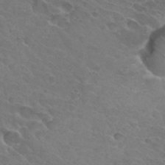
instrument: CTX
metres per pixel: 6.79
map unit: Hto
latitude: 32.3089
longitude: -45.7638
